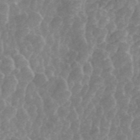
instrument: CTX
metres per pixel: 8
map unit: ANa
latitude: 44.9136
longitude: 24.9353
